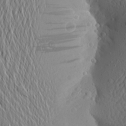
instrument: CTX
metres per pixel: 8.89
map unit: Aa
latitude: 23.3293
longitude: -144.9891
